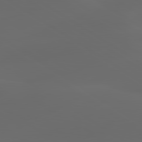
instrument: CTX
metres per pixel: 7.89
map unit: lApd
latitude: 80.1578
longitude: -90.7624
